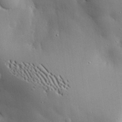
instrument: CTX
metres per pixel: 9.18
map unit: eHh
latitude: 30.3090
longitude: -81.2726
